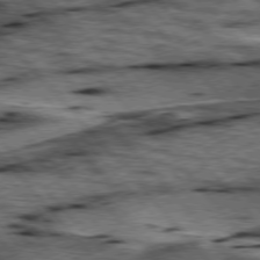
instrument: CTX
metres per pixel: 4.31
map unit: lApd
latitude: 76.5356
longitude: -71.5182
